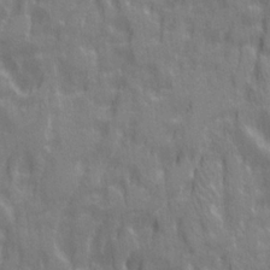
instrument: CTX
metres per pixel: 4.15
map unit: Ave
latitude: 20.5735
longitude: -133.2537
